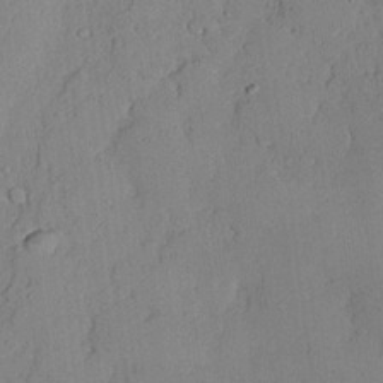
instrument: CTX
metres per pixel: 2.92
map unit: lAvf
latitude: 23.0269
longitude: -109.7638
